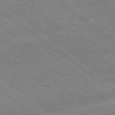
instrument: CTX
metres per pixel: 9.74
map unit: lApd
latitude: 78.9892
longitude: -168.9892
